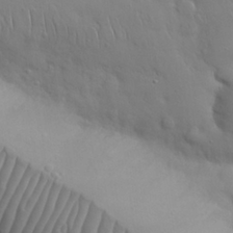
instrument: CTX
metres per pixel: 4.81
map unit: Nhu
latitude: 27.5182
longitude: -68.5546
